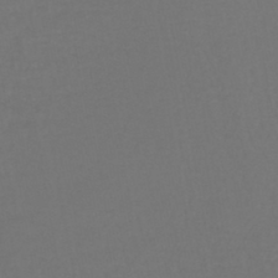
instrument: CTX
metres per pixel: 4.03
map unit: lHb
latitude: -43.0486
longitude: 65.4644
